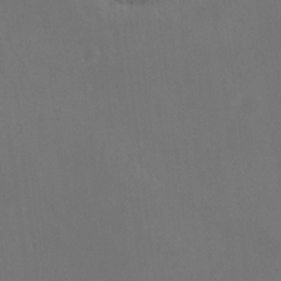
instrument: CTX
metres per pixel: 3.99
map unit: HNhu
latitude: 8.5168
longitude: -0.5357
